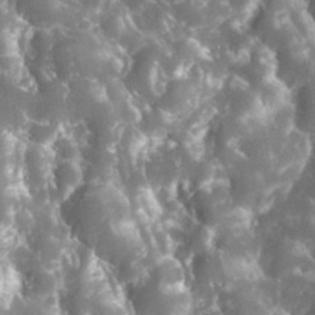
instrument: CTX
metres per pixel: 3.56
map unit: eHh
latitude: 34.5734
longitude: -62.7624
